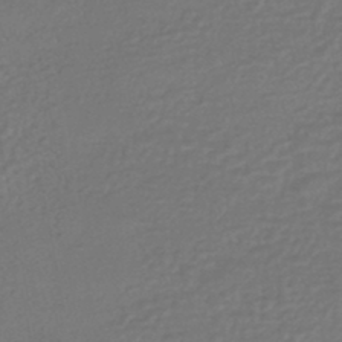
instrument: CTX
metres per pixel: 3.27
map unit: HNhu
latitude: -46.7463
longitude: 96.2929
